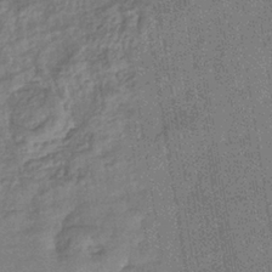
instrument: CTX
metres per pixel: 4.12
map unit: eHb
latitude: -35.3510
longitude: 80.6519
